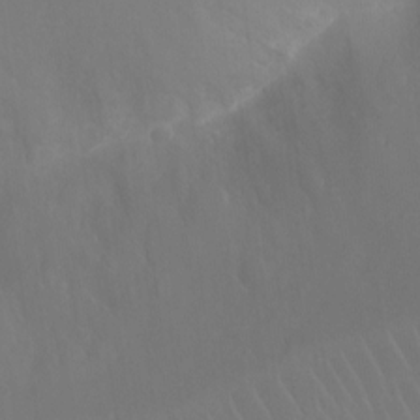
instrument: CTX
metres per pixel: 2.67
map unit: Ht
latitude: -15.8423
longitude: -41.1214
